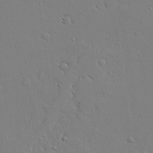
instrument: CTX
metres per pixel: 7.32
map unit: lAvf
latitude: 24.3656
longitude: -109.8205
